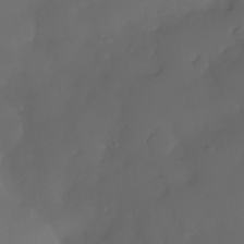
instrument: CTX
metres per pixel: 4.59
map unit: Nhe
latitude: -34.1795
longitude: -145.2159
